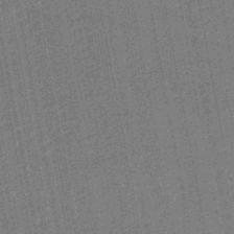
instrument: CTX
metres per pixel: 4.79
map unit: lHb
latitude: -46.2739
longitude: 68.4629
